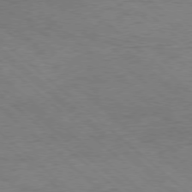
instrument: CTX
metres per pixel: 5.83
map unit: Hpe
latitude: -78.5384
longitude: 16.9731
